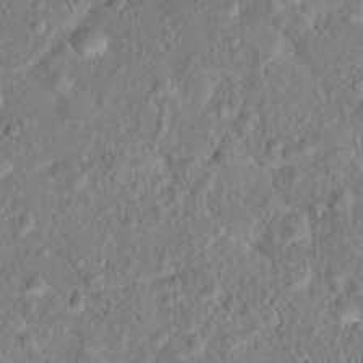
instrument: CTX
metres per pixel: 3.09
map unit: Hto
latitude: 15.9151
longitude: -41.1970
